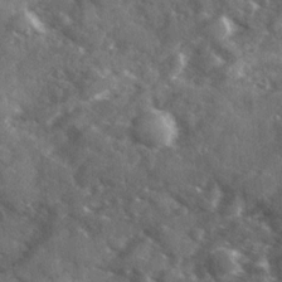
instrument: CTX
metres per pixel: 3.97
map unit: Ave
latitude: 18.7057
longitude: -130.3090
